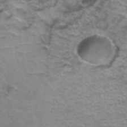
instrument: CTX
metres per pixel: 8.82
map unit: Hto
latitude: 38.5546
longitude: -42.3278
